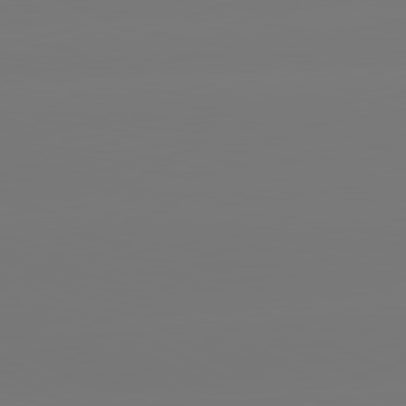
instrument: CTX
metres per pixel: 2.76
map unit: lApd
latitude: 80.8191
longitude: -148.9514
